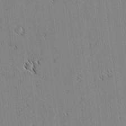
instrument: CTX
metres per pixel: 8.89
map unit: lAvf
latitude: 2.0255
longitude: -106.3278
